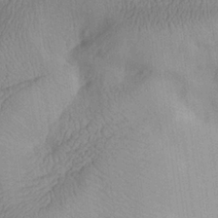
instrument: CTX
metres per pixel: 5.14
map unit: Aa
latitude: 26.5357
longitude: -143.6883
